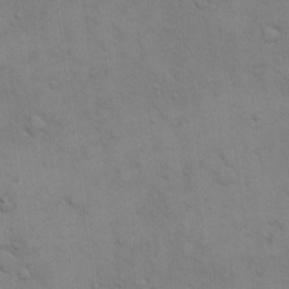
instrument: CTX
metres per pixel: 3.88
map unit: eHh
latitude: 16.5546
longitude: -66.6868
